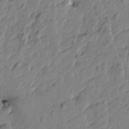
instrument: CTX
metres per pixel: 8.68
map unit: Htu
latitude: -2.7085
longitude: 179.8989
